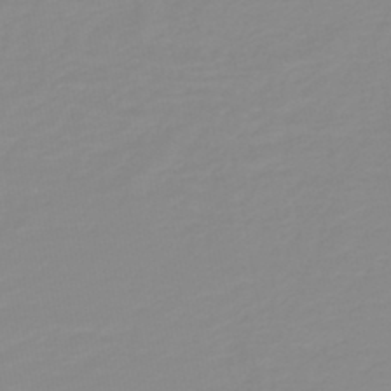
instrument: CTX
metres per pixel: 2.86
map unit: HNb
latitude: -44.3117
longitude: 51.6155
